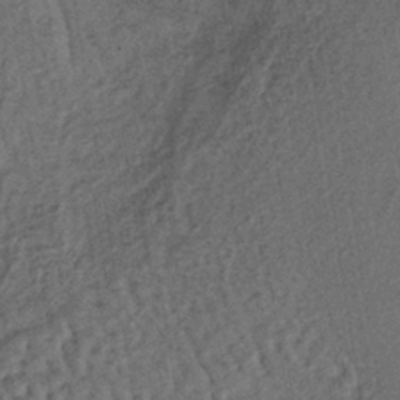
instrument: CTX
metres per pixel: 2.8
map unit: lHb
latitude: -39.4832
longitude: 62.5007
